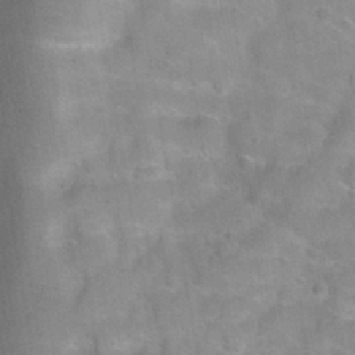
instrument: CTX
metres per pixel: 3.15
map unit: Nhu
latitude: 30.8569
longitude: -52.8569
